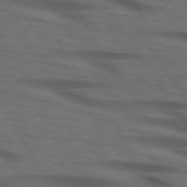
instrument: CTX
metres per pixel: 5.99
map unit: lApd
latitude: 73.9339
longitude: -74.2712
